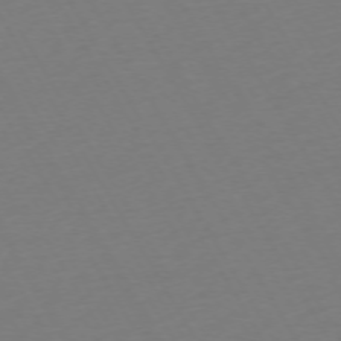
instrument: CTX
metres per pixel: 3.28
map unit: Ap
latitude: -74.1795
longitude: -68.7435
